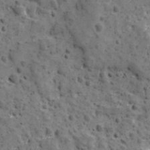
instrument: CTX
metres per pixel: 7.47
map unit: Ave
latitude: 10.8569
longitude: -105.1404
